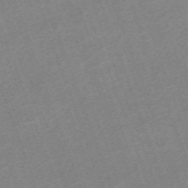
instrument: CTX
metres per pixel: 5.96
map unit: eHh
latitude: -64.8030
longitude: 50.9542
